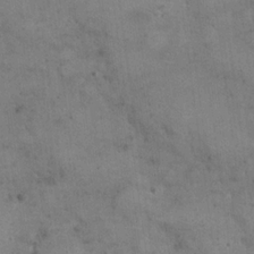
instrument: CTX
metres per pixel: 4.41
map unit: eHh
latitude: 21.8017
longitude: -60.8380
